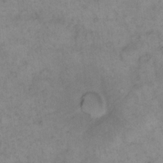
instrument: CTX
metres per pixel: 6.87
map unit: eHh
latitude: 15.3293
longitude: -65.8583
